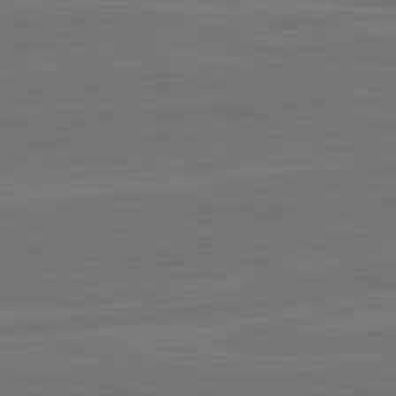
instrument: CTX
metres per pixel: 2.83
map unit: lApd
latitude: 82.6490
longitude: 165.4644
